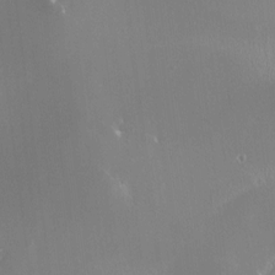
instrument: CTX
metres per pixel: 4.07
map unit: HNhu
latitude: -0.2929
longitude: 4.2739
